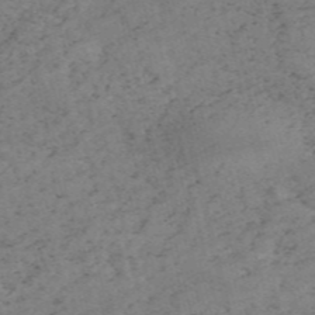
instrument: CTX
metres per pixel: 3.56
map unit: HNb
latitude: -55.0676
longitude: -47.9528
